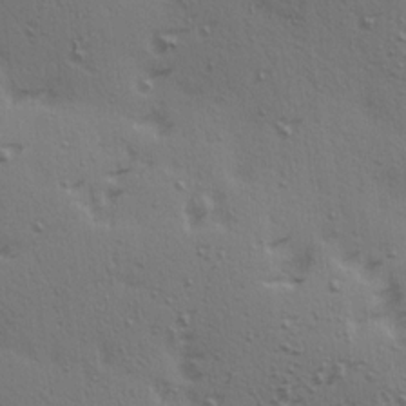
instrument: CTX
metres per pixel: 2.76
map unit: Ave
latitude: 14.7436
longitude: -105.8017
